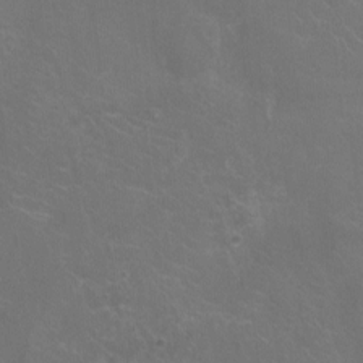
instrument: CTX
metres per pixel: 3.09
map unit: Ht
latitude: -5.7099
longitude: -19.2915
